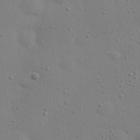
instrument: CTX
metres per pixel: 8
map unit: eHh
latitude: 24.3845
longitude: -69.5371
